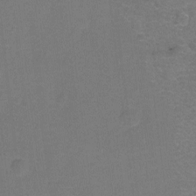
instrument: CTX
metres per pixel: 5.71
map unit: Hto
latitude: -1.5777
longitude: -34.3089
